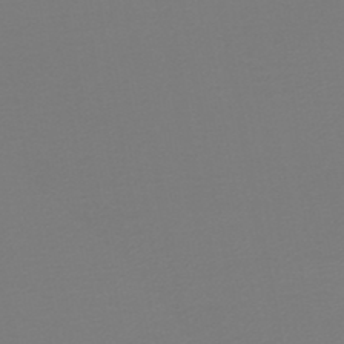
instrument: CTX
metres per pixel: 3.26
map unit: lHb
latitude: -44.9353
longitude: 63.8989
